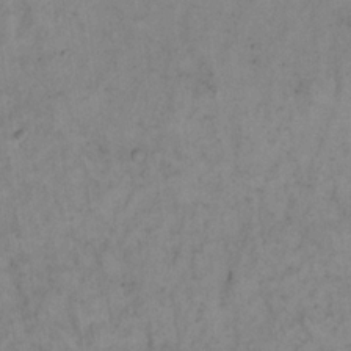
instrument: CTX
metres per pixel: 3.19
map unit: eHh
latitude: 19.4237
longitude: -61.9150
